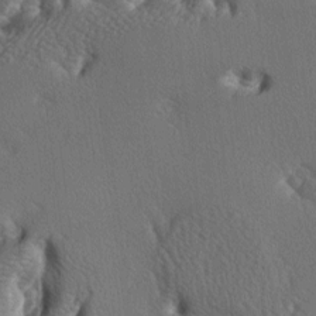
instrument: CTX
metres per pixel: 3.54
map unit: lAa
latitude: -6.9919
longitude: -125.0081
